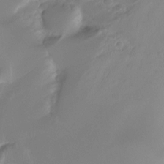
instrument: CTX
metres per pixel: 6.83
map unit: Ht
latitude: -10.4062
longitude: -40.1388
